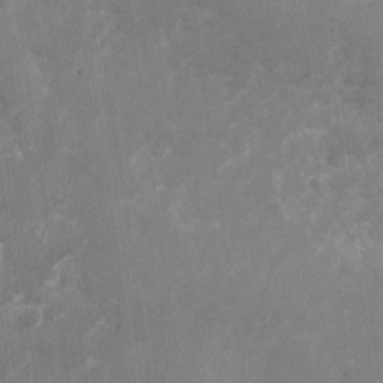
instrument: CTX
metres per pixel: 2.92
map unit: Nhu
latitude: -27.9367
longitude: -74.7246
